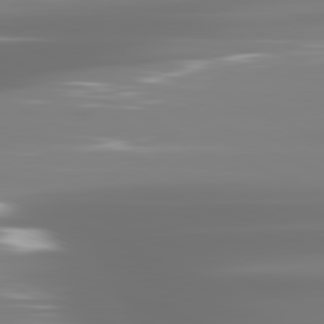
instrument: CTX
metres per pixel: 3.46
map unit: lApd
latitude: 81.3482
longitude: -137.3104
